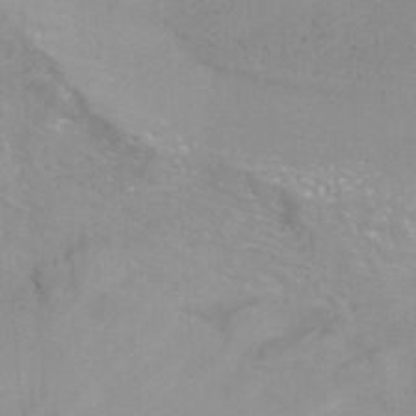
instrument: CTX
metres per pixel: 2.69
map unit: ANa
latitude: -39.1998
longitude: 96.0472
